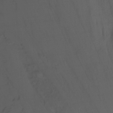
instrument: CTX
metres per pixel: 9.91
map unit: Nhu
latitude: -11.2376
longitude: -45.8961
